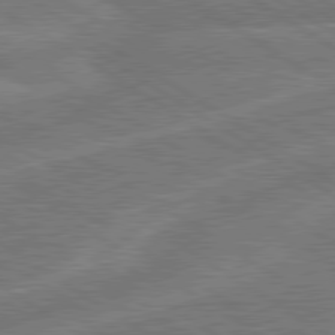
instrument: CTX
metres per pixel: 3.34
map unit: lApd
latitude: 79.8017
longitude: -162.2901
